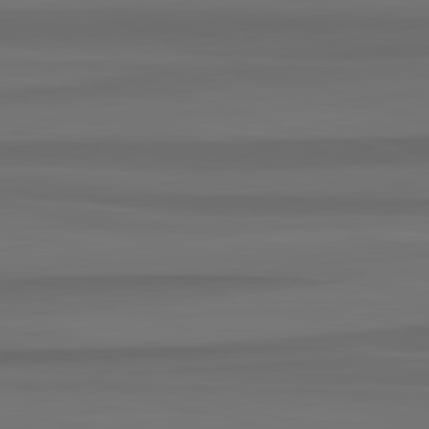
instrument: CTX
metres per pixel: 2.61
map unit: lApd
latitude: 82.8569
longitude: -179.8773
